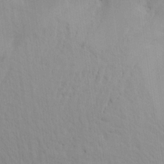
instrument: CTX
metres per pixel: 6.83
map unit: Aa
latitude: 18.2711
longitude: -143.5938
